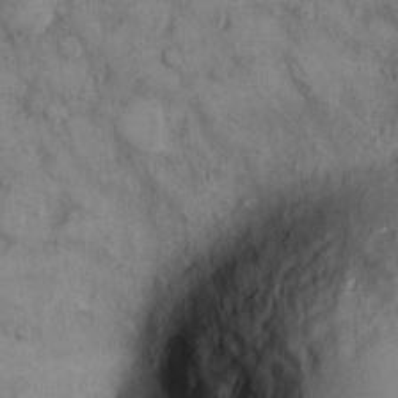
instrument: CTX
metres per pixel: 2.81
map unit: Hto
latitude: 10.7813
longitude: -59.6694
